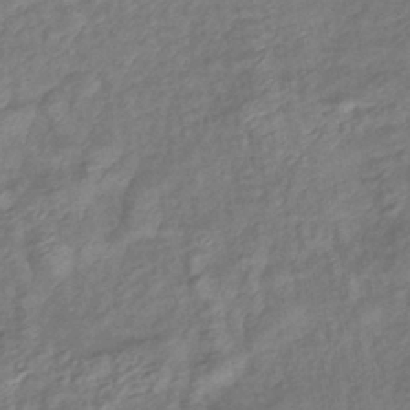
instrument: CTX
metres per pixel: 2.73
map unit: eHb
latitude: -39.3888
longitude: 78.7652
